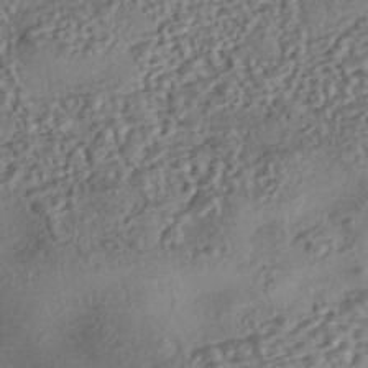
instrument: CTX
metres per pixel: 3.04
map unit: eHh
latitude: -43.0486
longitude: 121.4265
